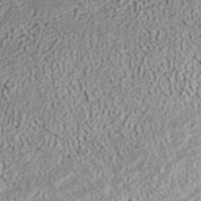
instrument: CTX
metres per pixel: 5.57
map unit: ANa
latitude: 36.5168
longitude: 18.0850
